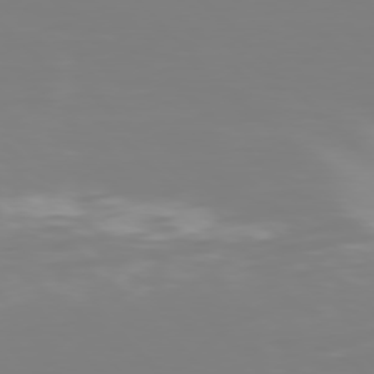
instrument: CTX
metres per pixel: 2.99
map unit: Hpe
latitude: 76.6112
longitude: -134.1389
